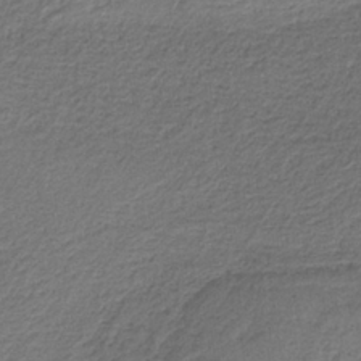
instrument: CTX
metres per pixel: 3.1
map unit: HNb
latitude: -35.1620
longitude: 59.0297
